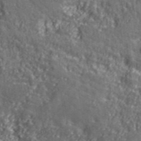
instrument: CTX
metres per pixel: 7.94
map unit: eHh
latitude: 42.7813
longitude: -91.8394
